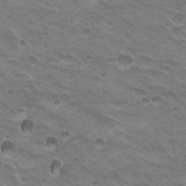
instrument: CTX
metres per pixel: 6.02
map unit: Hto
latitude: 20.2901
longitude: -32.4601
